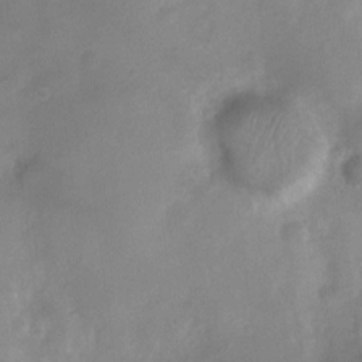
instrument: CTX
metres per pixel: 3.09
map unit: Nhu
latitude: 4.6113
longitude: -18.3467
